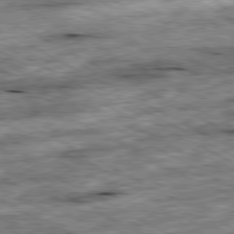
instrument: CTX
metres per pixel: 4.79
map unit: Ap
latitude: -81.0676
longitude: -89.4994
